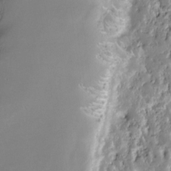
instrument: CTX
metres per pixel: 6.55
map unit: Nve
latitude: -25.5588
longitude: -108.7057
